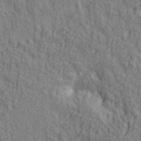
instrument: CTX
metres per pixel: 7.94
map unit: lAa
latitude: 5.1592
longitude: -114.4223
